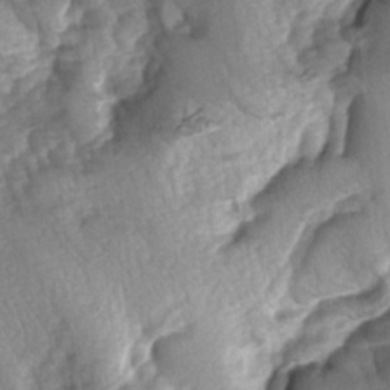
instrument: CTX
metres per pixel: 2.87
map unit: lAa
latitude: -5.7855
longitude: -126.3278
